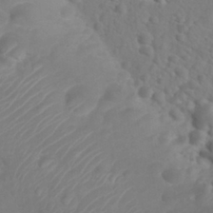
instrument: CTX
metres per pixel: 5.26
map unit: Nhu
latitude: 28.6868
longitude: -55.4615
